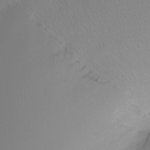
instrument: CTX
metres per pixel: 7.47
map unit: Nhu
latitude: -0.0661
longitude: -79.1592
